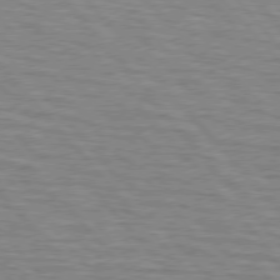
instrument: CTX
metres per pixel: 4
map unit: lApd
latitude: 76.1389
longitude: -76.7435
